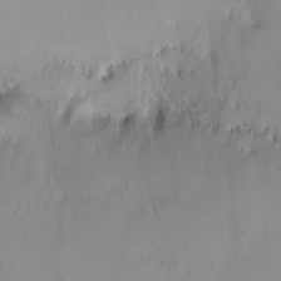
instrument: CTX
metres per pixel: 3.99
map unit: HNhu
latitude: 5.3482
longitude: 8.9164
